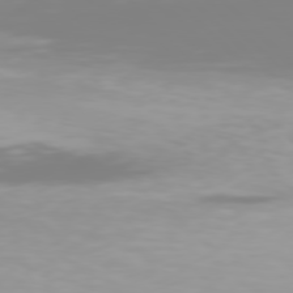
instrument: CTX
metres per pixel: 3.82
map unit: Hpe
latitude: 77.6316
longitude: -136.5924
